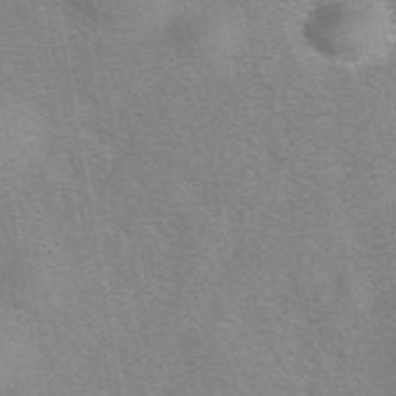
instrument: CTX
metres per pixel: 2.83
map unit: eAb
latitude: 41.9717
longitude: 107.0109
